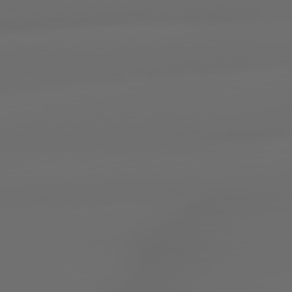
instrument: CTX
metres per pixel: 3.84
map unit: lApd
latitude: 79.1214
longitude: -163.9150
